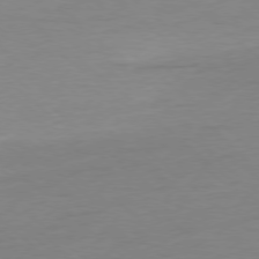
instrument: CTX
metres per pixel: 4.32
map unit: Ap
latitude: -78.3684
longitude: -78.7813
